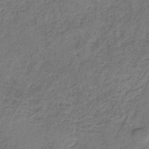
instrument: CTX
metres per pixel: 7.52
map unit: HNb
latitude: -31.5777
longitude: 60.3306
